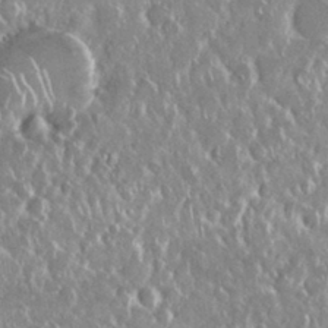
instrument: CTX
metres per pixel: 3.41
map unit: Nhu
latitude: 28.8380
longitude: -62.1578
